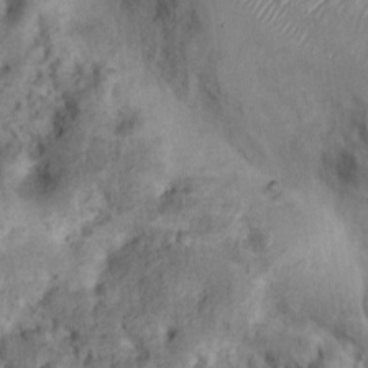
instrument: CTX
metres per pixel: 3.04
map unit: Nhu
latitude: 11.4049
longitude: -27.0836
